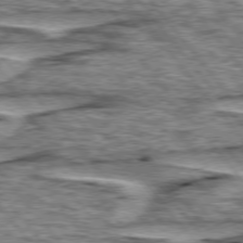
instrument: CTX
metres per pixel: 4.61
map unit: lApd
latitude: 76.2900
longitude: -70.8191
